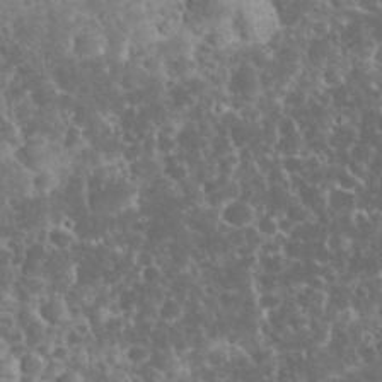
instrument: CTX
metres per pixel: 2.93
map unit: eHh
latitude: 32.9703
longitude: -64.1956
